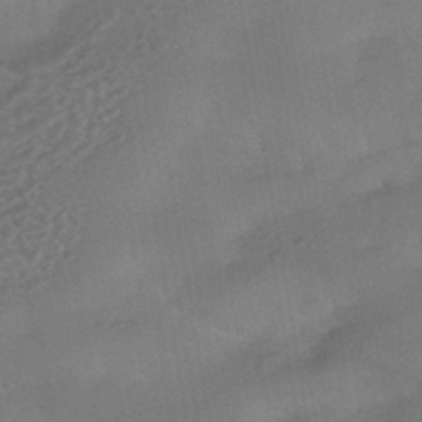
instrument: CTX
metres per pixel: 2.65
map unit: HNhu
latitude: -44.1984
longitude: 91.9178
